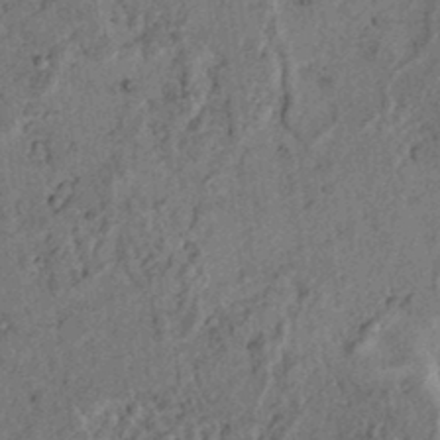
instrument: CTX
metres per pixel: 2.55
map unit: lAvf
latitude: 5.2159
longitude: 158.8219
